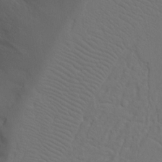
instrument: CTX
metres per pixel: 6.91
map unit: Nhu
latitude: 18.9513
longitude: -73.6883
